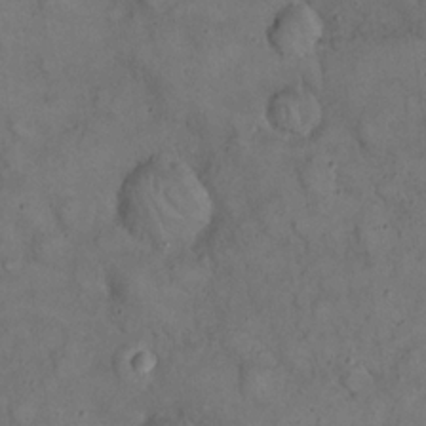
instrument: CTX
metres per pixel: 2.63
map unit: eHh
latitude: 20.3279
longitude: -59.8961
